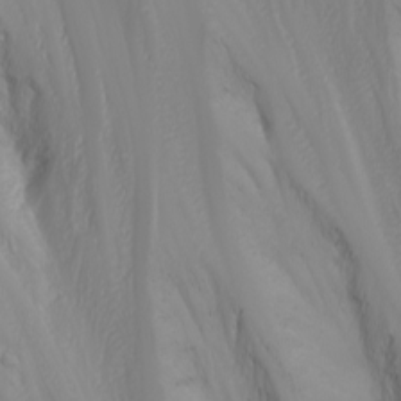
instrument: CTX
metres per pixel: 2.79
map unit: Nhu
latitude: -7.0864
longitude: -90.1389
